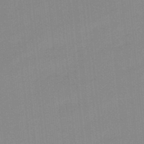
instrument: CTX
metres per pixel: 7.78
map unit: lHb
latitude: -48.8030
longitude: 81.0676
